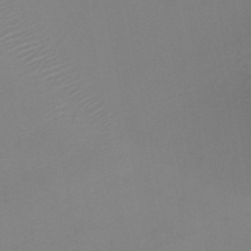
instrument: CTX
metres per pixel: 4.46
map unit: HNb
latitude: -46.1794
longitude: -42.4979
